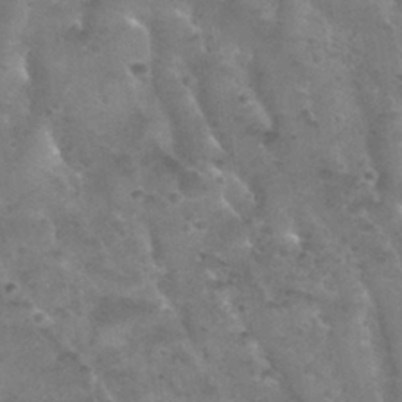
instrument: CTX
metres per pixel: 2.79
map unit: Nhu
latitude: 29.6505
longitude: -50.2333
